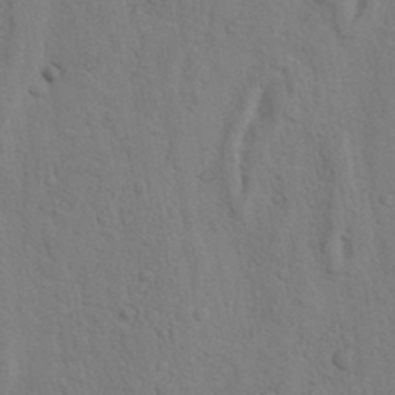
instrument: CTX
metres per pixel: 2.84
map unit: Nhu
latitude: 17.2159
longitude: -75.9906
